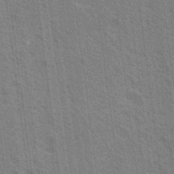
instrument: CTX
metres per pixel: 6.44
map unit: Nhu
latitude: 19.3670
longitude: -30.8947
